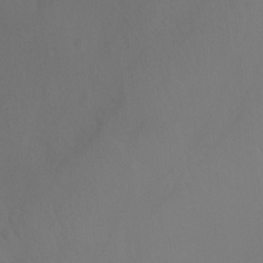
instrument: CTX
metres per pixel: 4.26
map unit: Ht
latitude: -7.1998
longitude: -32.4790
